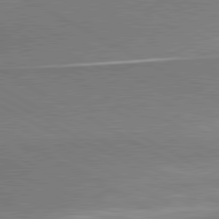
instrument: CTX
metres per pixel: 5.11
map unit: lApd
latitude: 80.6490
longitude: 166.0472
